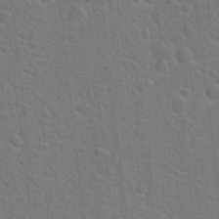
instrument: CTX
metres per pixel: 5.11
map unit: Hto
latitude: 22.7057
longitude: -47.2726
